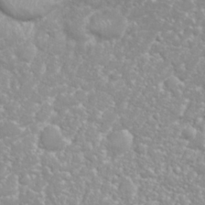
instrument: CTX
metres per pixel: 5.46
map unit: Nhu
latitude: 26.3467
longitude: -60.3278
